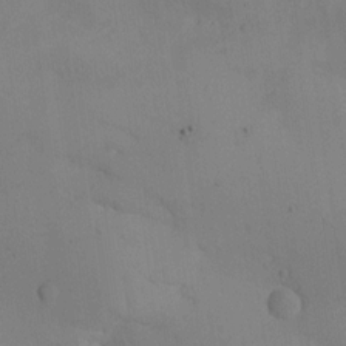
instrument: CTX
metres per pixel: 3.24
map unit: eHh
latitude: -9.2565
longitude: -66.6112
